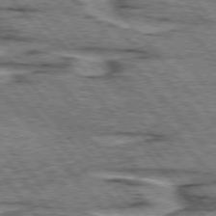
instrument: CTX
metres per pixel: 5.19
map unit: lApd
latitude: 75.5938
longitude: -76.8191
